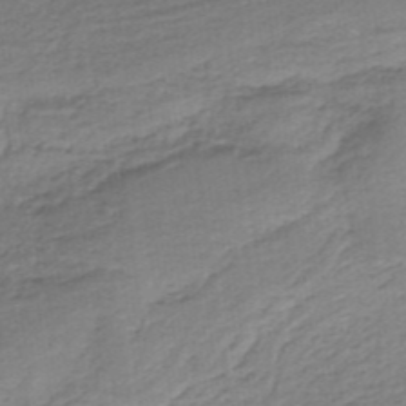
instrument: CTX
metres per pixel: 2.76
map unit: HNb
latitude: -35.1242
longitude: 59.8044
